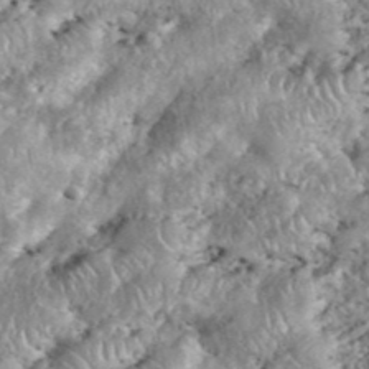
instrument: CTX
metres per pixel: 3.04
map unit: eHh
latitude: 38.8569
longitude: -56.5356
